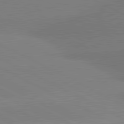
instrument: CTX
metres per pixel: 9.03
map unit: lApd
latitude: 81.0269
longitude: -150.8191
